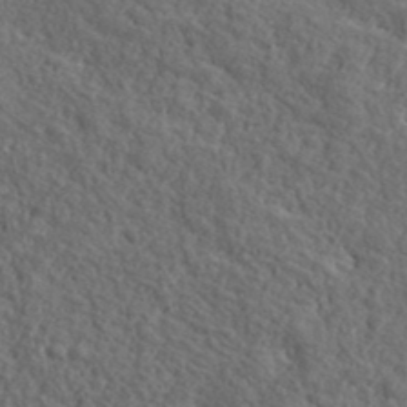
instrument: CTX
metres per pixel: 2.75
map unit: ANa
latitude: 39.7072
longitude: -90.2145
